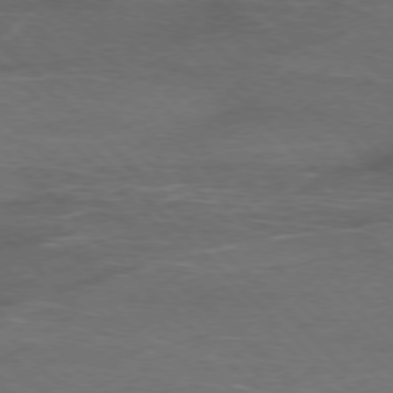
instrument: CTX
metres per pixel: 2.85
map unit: Ap
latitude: -77.8233
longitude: -69.3293
